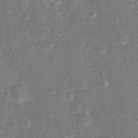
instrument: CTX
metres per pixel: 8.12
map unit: Hto
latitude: 17.1403
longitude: -42.5546
